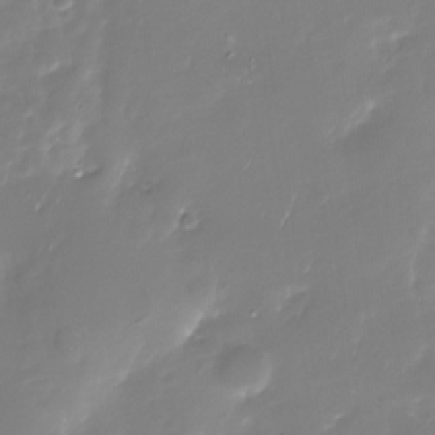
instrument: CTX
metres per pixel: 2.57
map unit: Nhu
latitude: -29.8800
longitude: -77.6316
